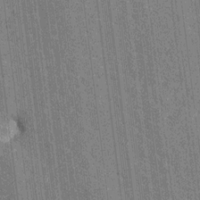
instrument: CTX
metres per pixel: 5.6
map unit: HNhu
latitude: 7.3860
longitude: -6.1578
